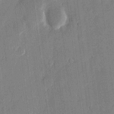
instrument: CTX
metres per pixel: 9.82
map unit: eHh
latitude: 13.8961
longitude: -71.2348
